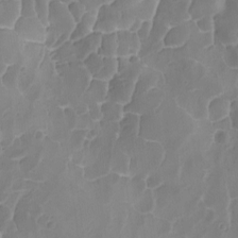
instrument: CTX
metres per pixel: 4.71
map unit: Ave
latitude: -8.4629
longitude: -122.4790
